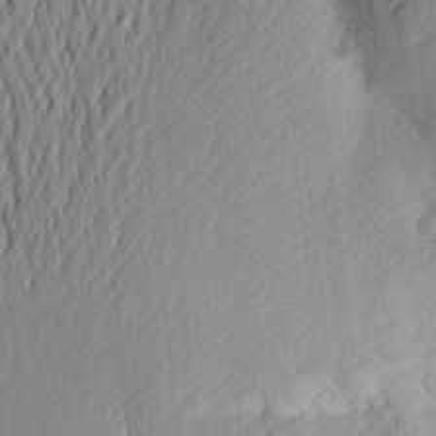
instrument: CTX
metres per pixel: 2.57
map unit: Aa
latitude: 22.2145
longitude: -150.3089
